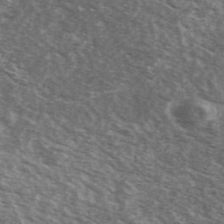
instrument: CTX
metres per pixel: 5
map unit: Ave
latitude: 39.7638
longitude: -109.1592
